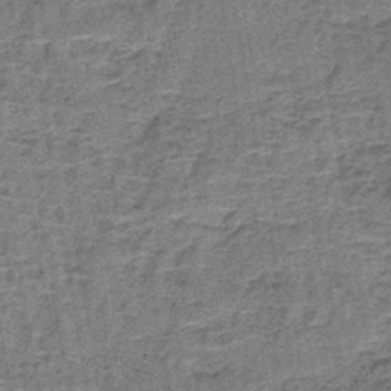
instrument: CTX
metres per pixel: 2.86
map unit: lHb
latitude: -41.3887
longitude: 57.8422
